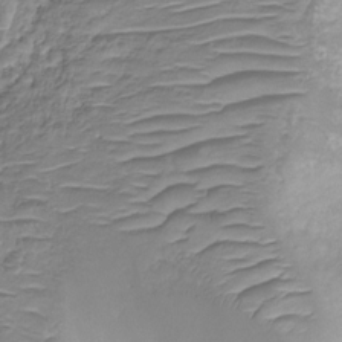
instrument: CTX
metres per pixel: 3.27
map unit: HNhu
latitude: -20.8030
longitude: 84.8219
